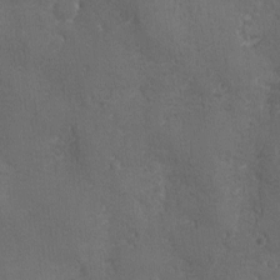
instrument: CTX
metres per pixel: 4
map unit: Ave
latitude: -7.1620
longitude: -119.8583
